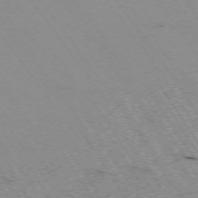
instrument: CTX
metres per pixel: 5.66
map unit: Hpe
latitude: -74.0661
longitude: 3.0864
